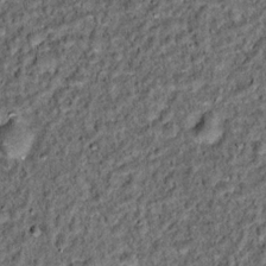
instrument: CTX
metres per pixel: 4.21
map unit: Hto
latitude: 15.3104
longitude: -35.8205
